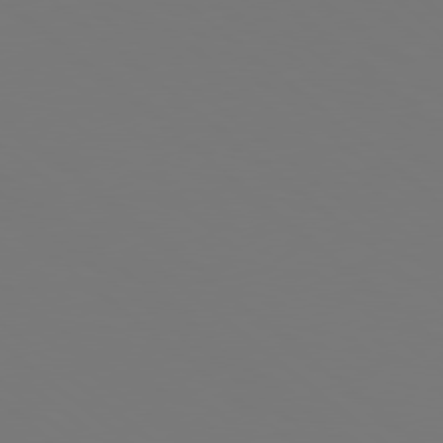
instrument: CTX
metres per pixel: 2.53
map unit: Hpe
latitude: 78.1956
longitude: -174.7246
